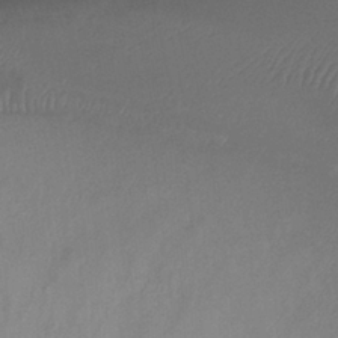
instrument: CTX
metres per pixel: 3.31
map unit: Ht
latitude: -8.8408
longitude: -39.0836
